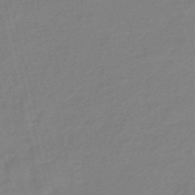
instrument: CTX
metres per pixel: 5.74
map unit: eHb
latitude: -46.7652
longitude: 86.6141
